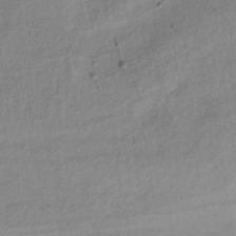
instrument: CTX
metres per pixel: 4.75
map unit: lHb
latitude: -34.2362
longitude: 65.2754
